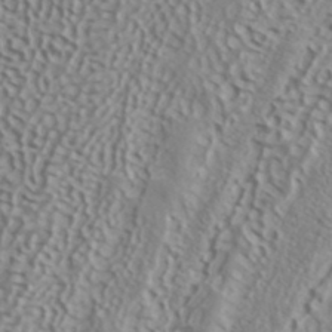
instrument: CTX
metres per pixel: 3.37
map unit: ANa
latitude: 40.6301
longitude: 53.5777
